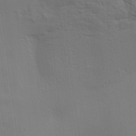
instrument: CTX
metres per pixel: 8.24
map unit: Aa
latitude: 14.9514
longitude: -147.1970
